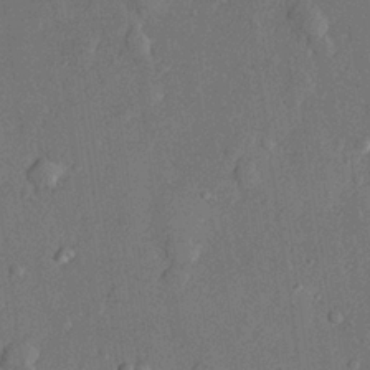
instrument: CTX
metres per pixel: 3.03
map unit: lHvf
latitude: 22.1389
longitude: 144.5574
